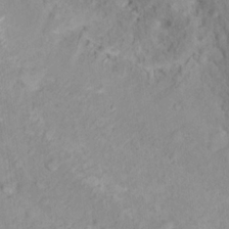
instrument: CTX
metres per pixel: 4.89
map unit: Nhu
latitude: 16.1956
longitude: -31.8395
